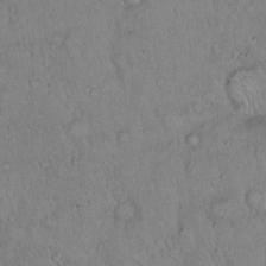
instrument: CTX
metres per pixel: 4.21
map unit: Hto
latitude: 14.2901
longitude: -57.0458
